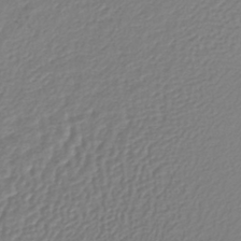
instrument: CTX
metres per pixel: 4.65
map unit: lHb
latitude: -41.7855
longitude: 61.3699
